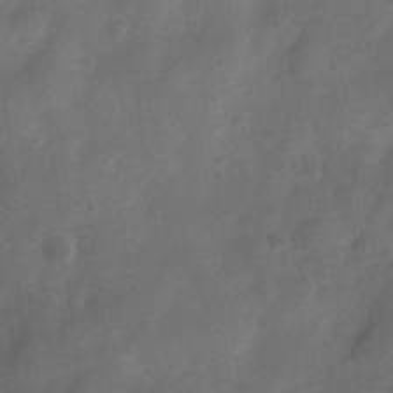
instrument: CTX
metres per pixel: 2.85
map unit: Nhu
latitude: 4.9703
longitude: -24.7813
